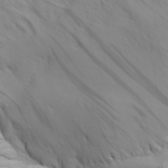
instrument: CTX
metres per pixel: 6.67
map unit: Aa
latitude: 30.1389
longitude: -133.4804
